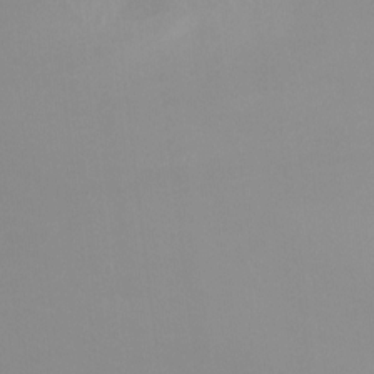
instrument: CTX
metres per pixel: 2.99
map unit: Ht
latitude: -9.4454
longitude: -32.2145
